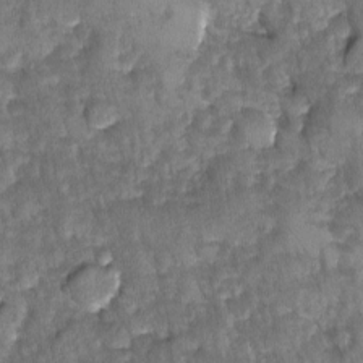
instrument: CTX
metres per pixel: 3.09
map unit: Ave
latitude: -11.3888
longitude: -119.0269
